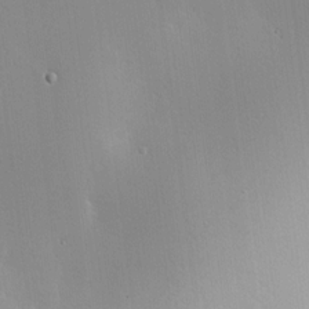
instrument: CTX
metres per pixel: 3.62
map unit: lHvf
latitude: 18.1389
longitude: -117.5371
